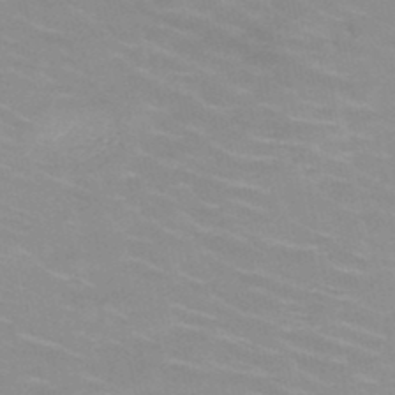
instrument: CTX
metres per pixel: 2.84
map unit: HNb
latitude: -48.0472
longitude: -46.5924
